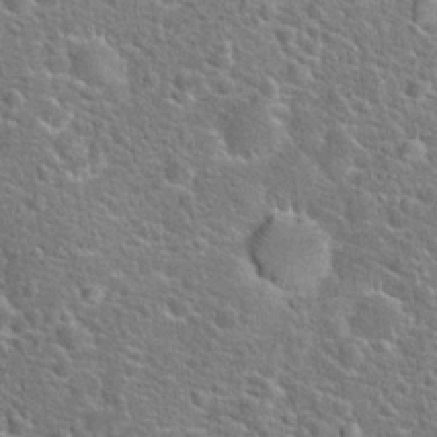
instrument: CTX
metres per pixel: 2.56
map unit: Hto
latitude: 20.1200
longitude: -44.4412
